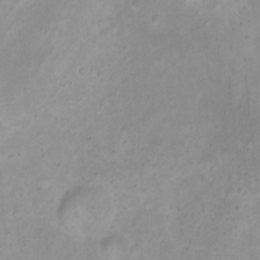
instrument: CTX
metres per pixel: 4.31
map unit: Nhu
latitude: 23.1214
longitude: -66.6112
